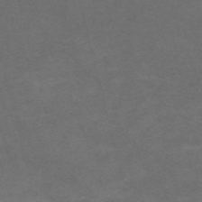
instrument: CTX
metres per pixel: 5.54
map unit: Nve
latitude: -58.5006
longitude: 59.5588
